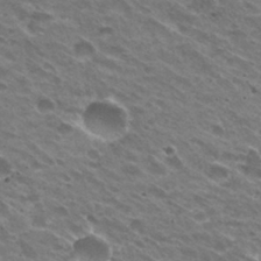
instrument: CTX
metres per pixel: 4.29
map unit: Hto
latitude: 31.5183
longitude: -43.0459
